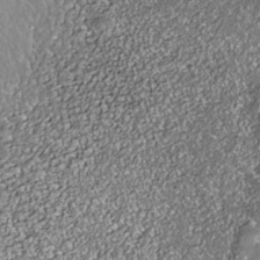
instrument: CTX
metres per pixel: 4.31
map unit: Nhe
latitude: -36.5195
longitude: -87.5371
